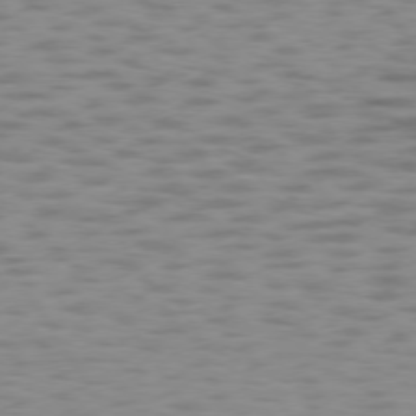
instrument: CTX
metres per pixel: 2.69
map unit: lApd
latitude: 74.4601
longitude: -50.8758
